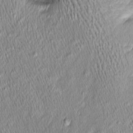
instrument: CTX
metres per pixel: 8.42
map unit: Htu
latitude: -5.9745
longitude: 159.2565
